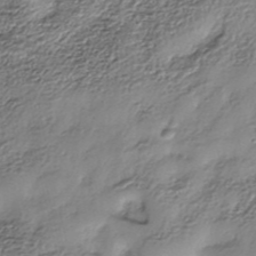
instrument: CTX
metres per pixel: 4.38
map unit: Nhe
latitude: -38.4629
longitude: -148.8758
